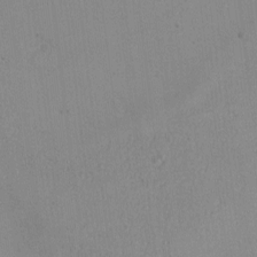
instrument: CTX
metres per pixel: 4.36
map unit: eHh
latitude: -6.7274
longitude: -80.4223
